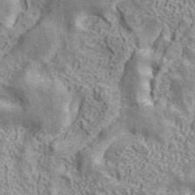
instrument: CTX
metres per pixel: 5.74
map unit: ANa
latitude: 41.4237
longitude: 16.5574
